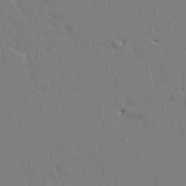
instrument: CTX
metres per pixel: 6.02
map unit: lAvf
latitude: 24.7435
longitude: -109.7827
